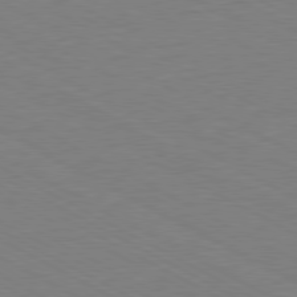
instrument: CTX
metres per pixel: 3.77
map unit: Hpe
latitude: -80.9353
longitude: 12.3495
